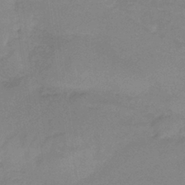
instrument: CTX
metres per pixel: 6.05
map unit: HNb
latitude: -36.3117
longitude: 57.8800
